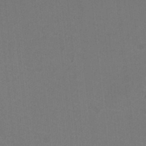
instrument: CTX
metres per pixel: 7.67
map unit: HNhu
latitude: -2.6707
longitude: -1.7827
